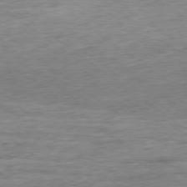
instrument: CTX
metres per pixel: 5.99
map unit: Ap
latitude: -79.0486
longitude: -102.0822
